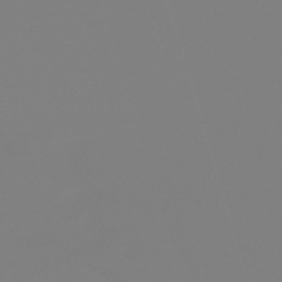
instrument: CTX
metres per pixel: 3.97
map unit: lHb
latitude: -49.8234
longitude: 81.9367
